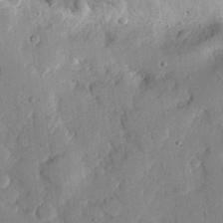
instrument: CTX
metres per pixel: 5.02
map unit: eHh
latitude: 27.8395
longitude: -82.1766
